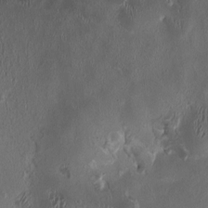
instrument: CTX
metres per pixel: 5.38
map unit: HNhu
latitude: 1.4426
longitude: -4.4790
